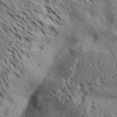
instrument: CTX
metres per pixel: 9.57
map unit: Aa
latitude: 32.6679
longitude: -139.2537
